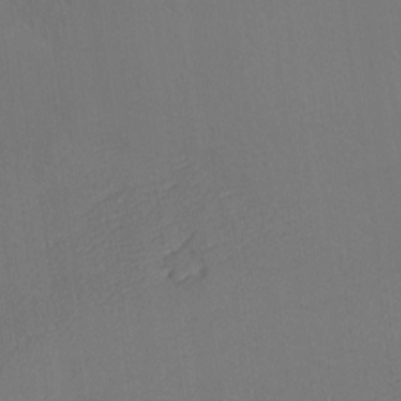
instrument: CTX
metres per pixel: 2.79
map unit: Nhu
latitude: 0.5168
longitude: -76.9513
